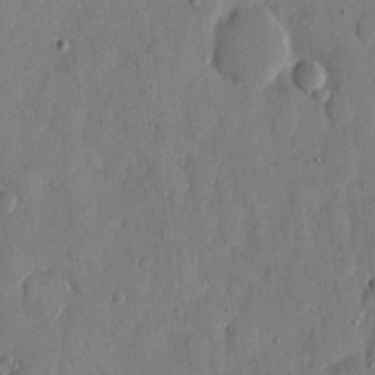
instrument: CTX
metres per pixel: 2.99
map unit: eHh
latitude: 13.2348
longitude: -68.0633
